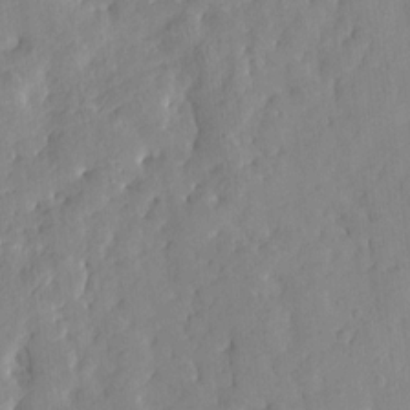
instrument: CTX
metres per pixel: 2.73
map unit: Htu
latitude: -8.3684
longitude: 176.2928
